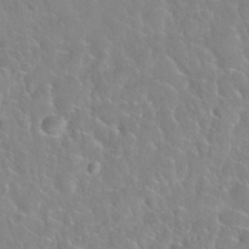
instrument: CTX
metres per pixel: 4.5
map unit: Nhu
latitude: 28.5168
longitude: -52.4223
